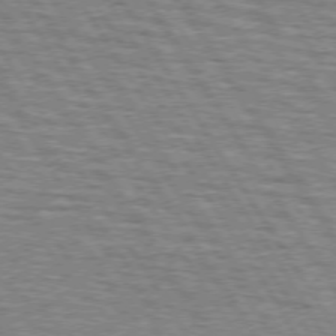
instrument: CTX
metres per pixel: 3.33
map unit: lApd
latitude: 73.6694
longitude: -72.6113
